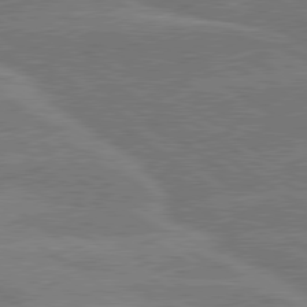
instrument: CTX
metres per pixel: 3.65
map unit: lApd
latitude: 79.8773
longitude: -121.6316
